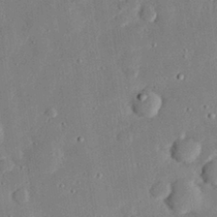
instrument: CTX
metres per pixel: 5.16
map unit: eHh
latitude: 28.4790
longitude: -81.2915
